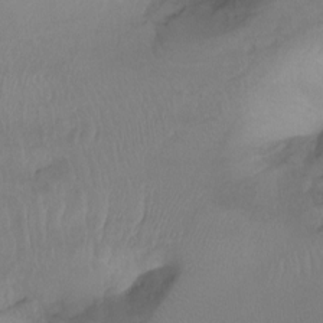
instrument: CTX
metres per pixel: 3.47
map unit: Hto
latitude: -14.0472
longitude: -43.8772
